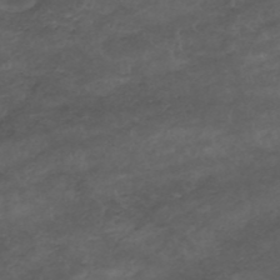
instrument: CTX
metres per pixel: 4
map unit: HNhu
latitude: -47.7477
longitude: 28.5574
